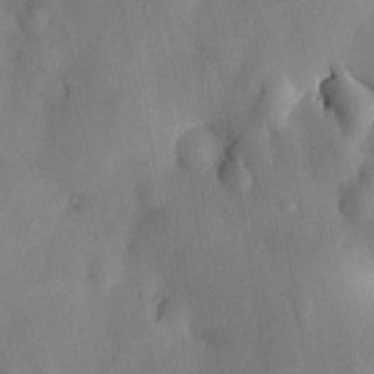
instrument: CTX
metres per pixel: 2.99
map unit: HNhu
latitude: 14.9325
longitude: 12.2362
